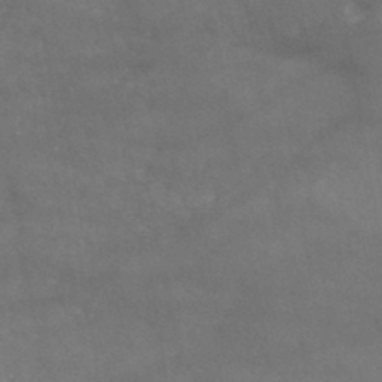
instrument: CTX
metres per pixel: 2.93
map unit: HNb
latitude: -45.0486
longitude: -36.9703
